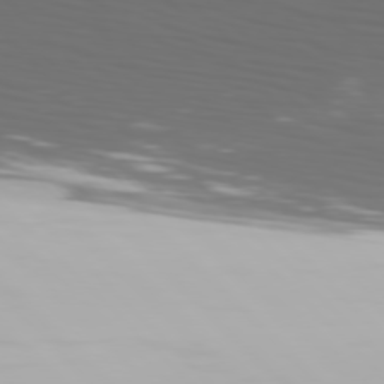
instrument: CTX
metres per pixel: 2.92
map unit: Hpe
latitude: 76.9702
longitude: -164.4412
